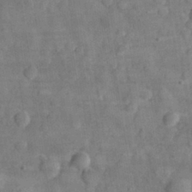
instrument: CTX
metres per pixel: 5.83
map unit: eHh
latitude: 30.5924
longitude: -71.5182
